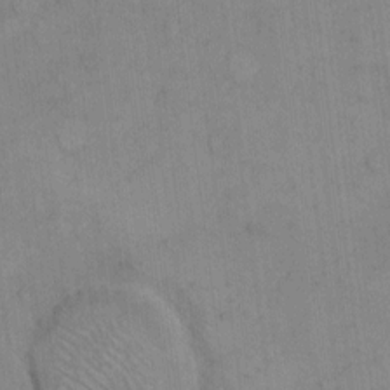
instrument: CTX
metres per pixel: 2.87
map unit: Hto
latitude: 8.1200
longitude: -60.8191
